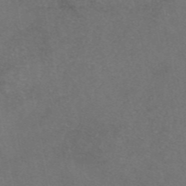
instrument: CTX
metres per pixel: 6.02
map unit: eAb
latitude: 46.8947
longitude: 108.0850
